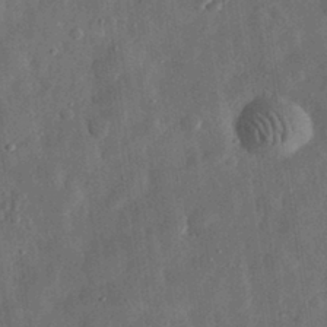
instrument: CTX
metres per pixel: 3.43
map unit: eHh
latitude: 31.5749
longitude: -74.8380
